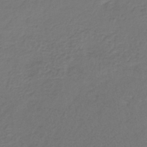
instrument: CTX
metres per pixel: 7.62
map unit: lHb
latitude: -39.3132
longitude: 63.9178
